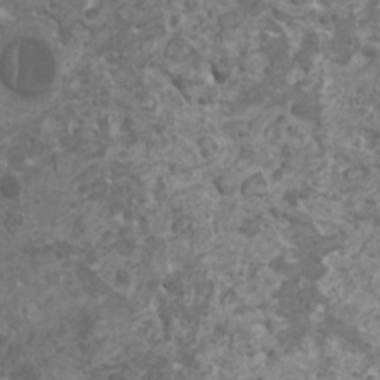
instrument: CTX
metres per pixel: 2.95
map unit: HNhu
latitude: 0.6679
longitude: 7.0675
